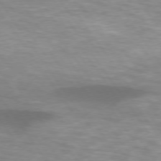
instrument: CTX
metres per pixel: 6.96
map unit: lApd
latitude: 74.2523
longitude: -54.3467
